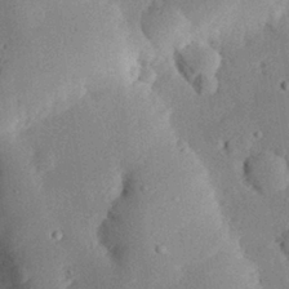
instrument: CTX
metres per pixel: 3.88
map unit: eHh
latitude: 29.2915
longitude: -81.1025
